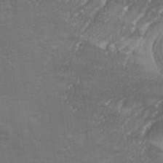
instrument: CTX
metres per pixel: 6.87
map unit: eHh
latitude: 34.7246
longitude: -132.8758
